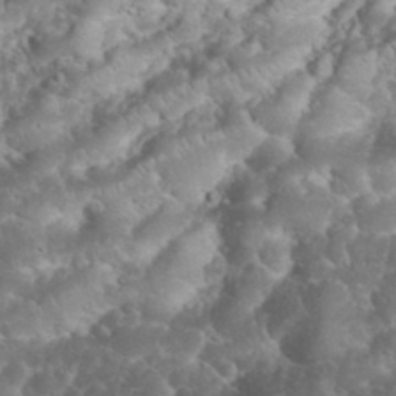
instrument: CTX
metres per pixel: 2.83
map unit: eHh
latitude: 34.0822
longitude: -64.8947
